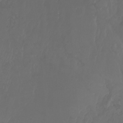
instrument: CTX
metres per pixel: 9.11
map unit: Aa
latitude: -8.0850
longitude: -79.3482
